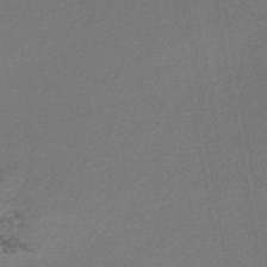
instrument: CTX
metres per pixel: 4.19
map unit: lHb
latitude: -46.2739
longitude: 71.5588
